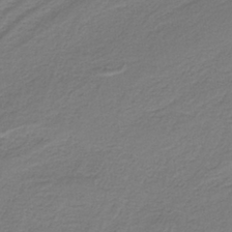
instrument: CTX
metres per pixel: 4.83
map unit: HNb
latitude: -38.3873
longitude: 53.4643
